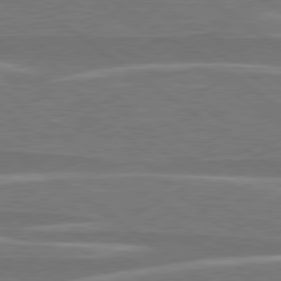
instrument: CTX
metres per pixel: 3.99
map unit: lApd
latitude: 79.0081
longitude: -94.9325
